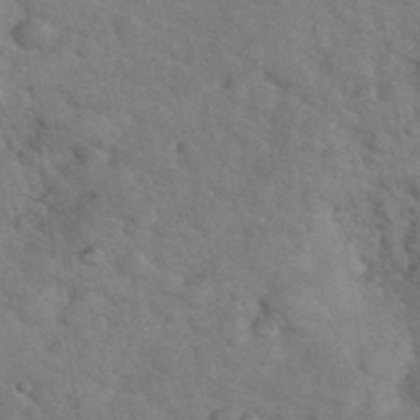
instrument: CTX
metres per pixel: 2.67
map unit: eHh
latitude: 36.9514
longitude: -64.6113
